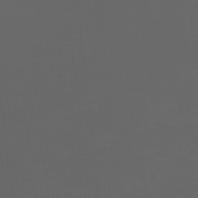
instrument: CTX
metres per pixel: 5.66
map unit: Htu
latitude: -11.6911
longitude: -72.8191
